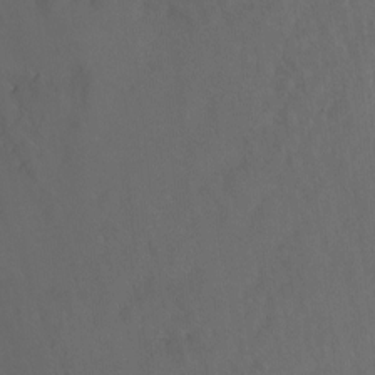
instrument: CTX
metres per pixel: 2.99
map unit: Ht
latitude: 0.1577
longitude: -38.5924
